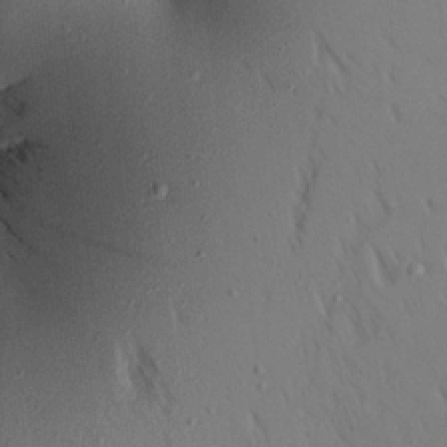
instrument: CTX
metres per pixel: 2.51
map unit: Aa
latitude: 17.7639
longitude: -148.3845
